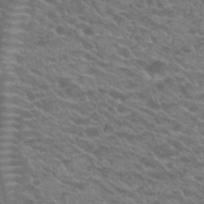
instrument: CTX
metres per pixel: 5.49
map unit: Hto
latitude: 22.7813
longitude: -37.5560
